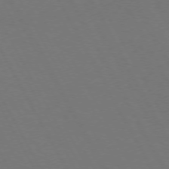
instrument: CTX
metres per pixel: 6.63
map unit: Hpe
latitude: 72.2712
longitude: -127.0837
